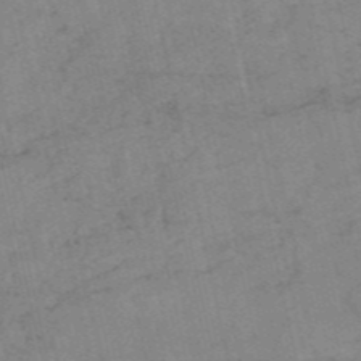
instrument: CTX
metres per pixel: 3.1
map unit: HNb
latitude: -54.7841
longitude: -43.7639
